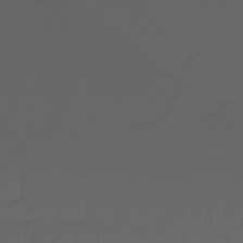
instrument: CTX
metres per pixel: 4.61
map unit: Nhu
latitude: -7.4076
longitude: -84.1956
